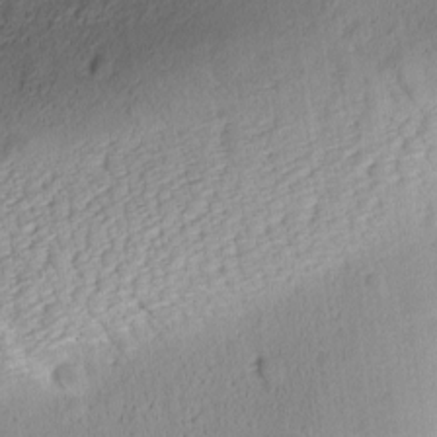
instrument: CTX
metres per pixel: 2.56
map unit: Ave
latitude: -9.4832
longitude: -121.6316
